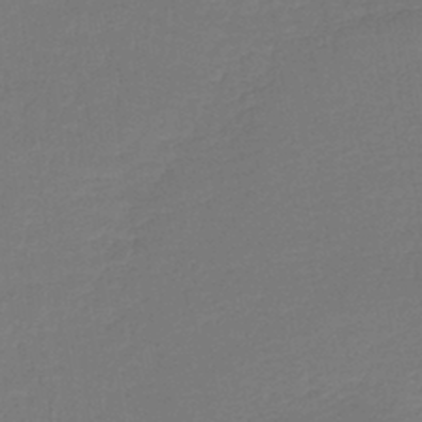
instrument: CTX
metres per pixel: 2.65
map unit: lHb
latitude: -43.1620
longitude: 60.1039
